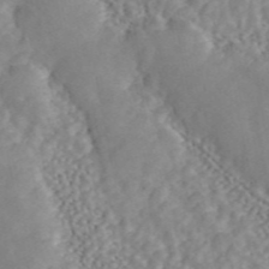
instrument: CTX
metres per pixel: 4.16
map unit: ANa
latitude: 46.2901
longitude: 49.8801
